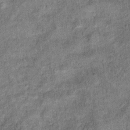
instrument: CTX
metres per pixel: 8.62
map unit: Ht
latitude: 10.1200
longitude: -38.9703
